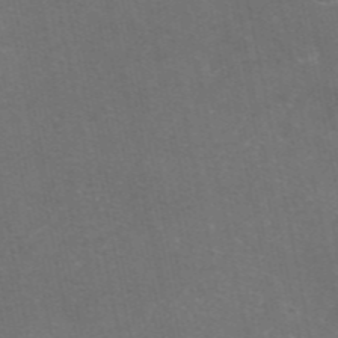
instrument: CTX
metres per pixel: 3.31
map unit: eAb
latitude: 47.0081
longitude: 116.0283
